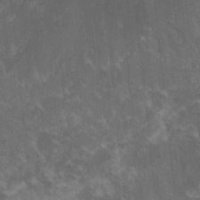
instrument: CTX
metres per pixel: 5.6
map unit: lHvf
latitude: -15.3888
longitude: -101.8017
